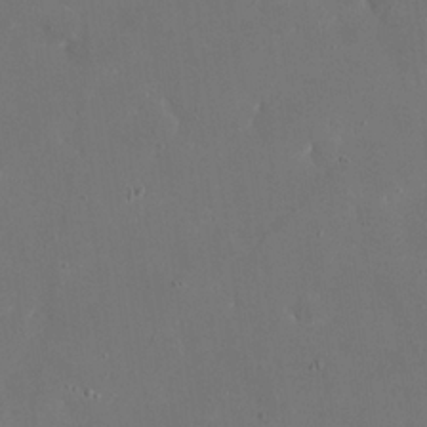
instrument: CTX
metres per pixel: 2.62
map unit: eHh
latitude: 20.3279
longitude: -68.6113
